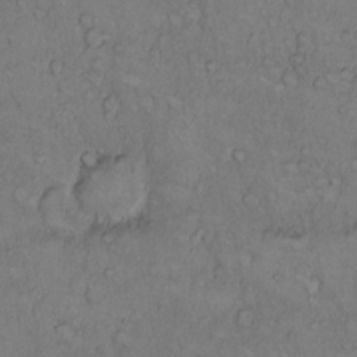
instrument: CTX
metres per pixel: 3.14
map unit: Hto
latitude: 10.6491
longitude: -58.2145
